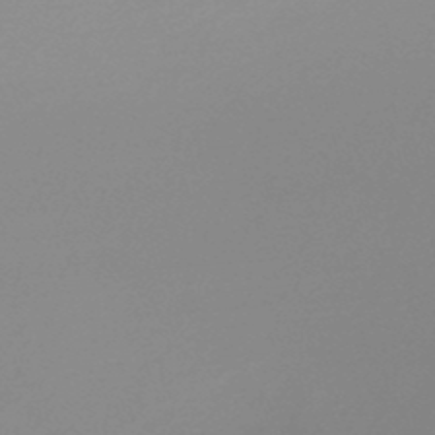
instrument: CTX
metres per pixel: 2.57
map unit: lHb
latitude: -48.2173
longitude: 68.0850
